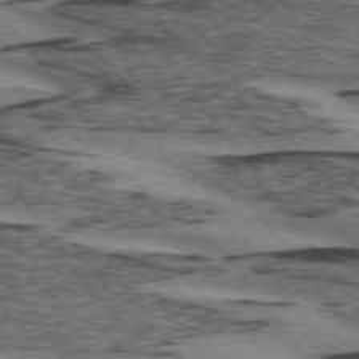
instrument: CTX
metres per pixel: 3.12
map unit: lApd
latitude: 74.3656
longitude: -76.3278
